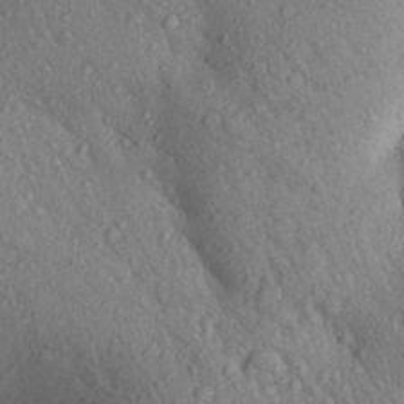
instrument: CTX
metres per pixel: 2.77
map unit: Aa
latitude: 29.2537
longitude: -148.0444
